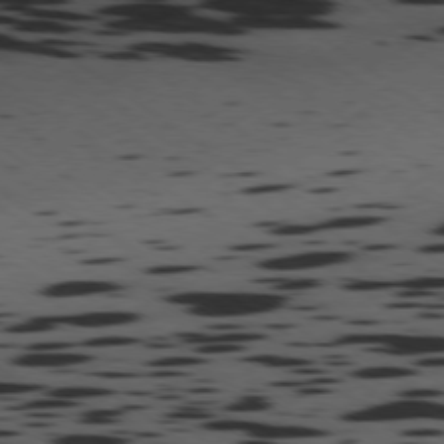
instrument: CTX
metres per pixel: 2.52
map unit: Ap
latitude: -77.7100
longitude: -71.8394
